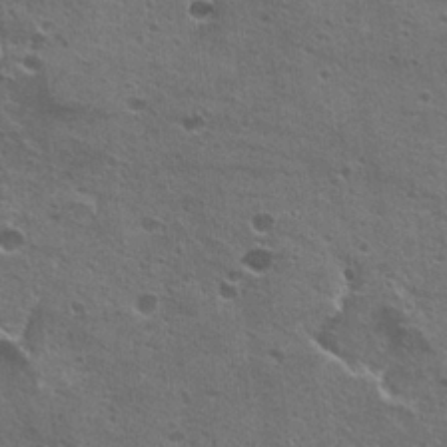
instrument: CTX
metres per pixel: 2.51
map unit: Hto
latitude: 22.4790
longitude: -42.2523
